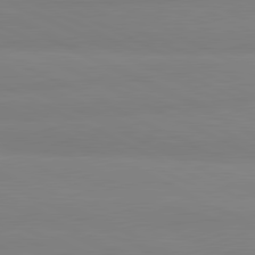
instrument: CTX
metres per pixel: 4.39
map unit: lApd
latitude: 81.5560
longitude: 179.9367
